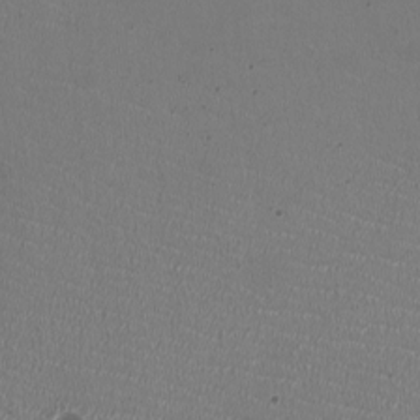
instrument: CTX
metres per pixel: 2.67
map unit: HNhu
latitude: -2.7085
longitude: -2.1766
